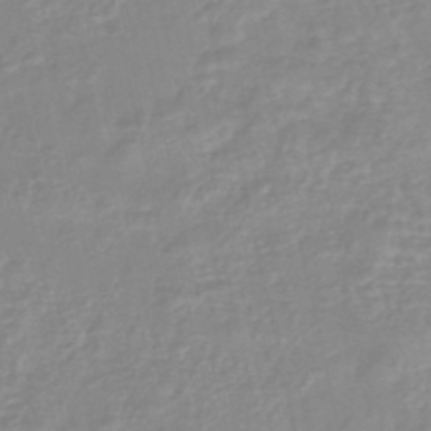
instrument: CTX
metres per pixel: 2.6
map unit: eHb
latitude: -44.8030
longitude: 81.4833
